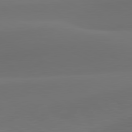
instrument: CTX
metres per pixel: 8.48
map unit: lApd
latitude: 81.2159
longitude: 128.8975
